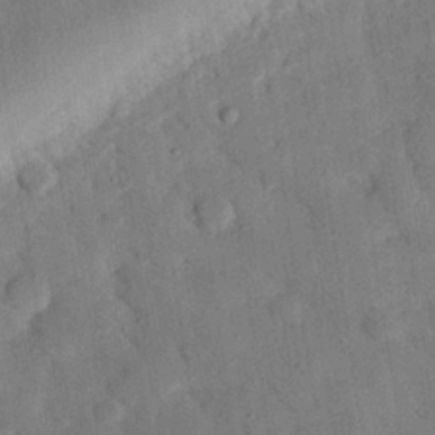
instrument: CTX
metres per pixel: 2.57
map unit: eHh
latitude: 27.0648
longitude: -76.9513
